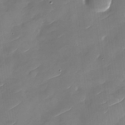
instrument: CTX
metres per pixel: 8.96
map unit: Nhu
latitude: -28.6519
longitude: -73.2537
